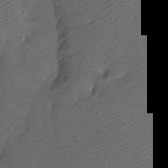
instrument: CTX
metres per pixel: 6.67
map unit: Ht
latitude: -7.5021
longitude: -34.8758
